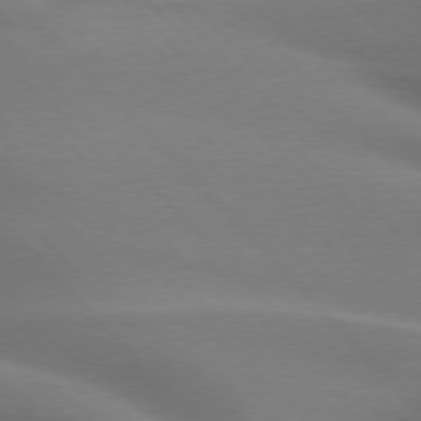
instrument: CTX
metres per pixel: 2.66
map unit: lApd
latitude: 75.8394
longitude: -61.3104
